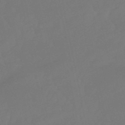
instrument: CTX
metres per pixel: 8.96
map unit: lHb
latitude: -50.3117
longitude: 80.9731
